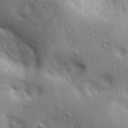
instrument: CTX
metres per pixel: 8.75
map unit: lAa
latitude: 18.1200
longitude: -138.8947
